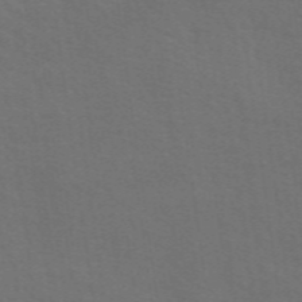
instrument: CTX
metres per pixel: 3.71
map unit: eAb
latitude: 50.9702
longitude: 112.9731
